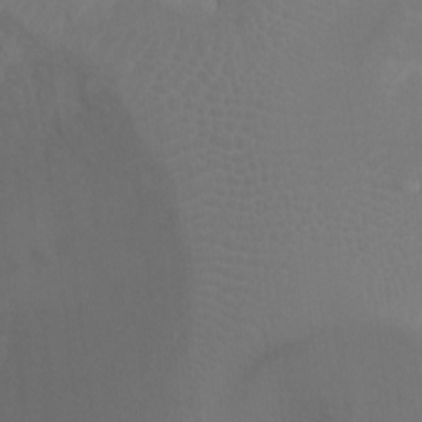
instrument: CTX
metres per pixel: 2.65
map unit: Ht
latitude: -16.8975
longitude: -40.2144
